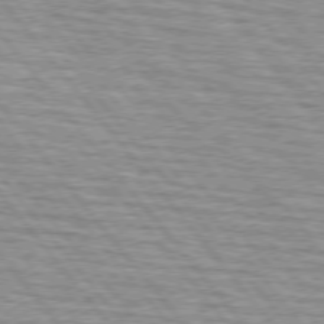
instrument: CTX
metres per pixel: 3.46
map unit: lApd
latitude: 75.2537
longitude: -76.4223
